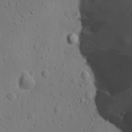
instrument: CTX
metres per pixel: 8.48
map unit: Ave
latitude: -9.2187
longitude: -121.5182
